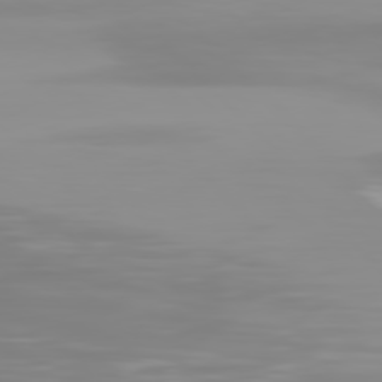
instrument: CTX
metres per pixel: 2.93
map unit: Hpe
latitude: 77.0269
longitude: -136.7813
